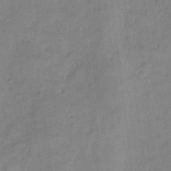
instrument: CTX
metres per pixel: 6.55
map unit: Hto
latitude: 4.6301
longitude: -61.0836
